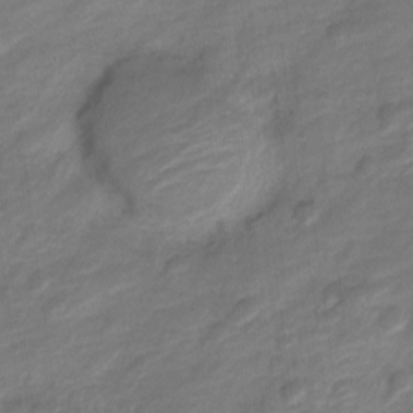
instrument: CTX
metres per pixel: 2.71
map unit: Nve
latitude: -17.8234
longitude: 109.1809
